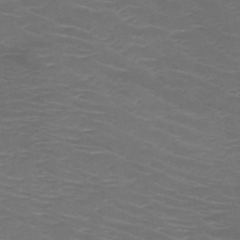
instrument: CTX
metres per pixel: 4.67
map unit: HNb
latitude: -49.2376
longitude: -46.5546
